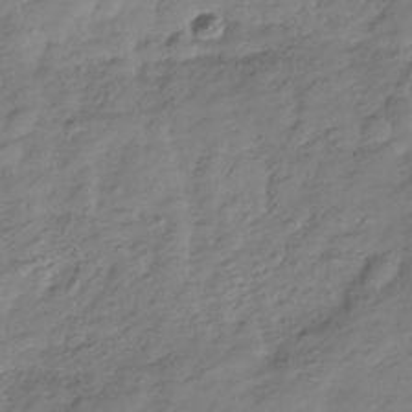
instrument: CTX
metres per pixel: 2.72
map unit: Hve
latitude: -30.1417
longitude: 90.9353
